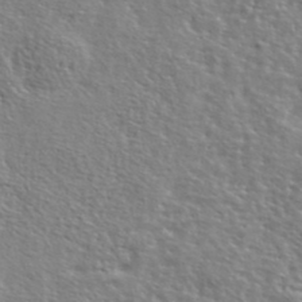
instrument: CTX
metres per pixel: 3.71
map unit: lHvf
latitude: 41.9528
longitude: -88.0822
